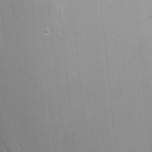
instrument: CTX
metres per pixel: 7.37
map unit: Nhu
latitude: -7.7477
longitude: -46.1011
